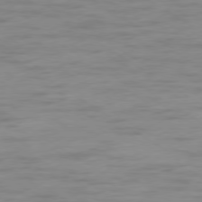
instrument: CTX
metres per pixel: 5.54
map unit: Ap
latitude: -79.4076
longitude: -63.9906
